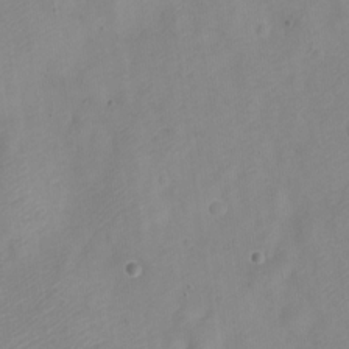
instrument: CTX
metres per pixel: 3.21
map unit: Nve
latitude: -22.5952
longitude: 106.8219
